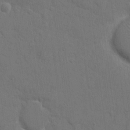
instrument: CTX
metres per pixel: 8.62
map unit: eHh
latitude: 7.8205
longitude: -67.5749
